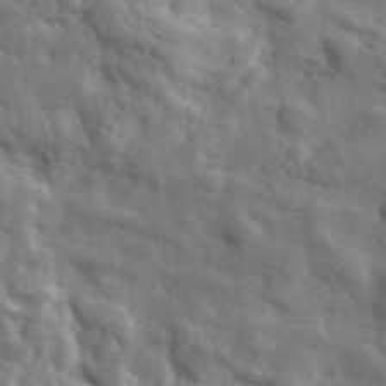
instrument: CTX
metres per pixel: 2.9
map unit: lHvf
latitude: 35.8016
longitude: -87.8205
